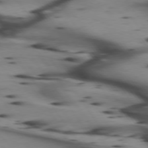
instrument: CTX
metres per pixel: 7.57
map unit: lApd
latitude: 74.9136
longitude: -64.5168
